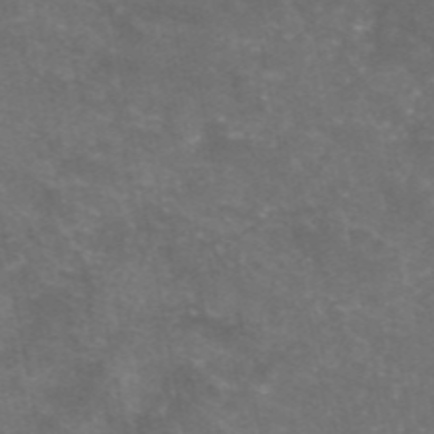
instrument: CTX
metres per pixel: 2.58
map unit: eAb
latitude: 46.8569
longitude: 124.5763
